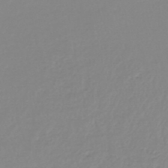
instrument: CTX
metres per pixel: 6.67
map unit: lHb
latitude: -44.0283
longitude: 62.3117
